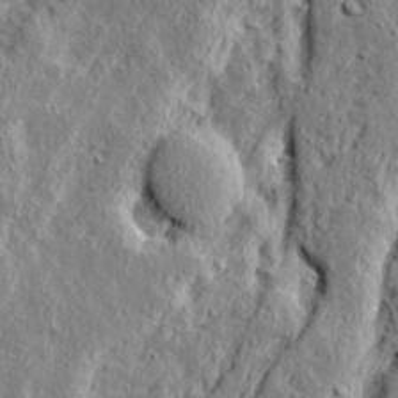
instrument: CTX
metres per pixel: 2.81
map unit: Ave
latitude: 15.9528
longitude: -138.1011
